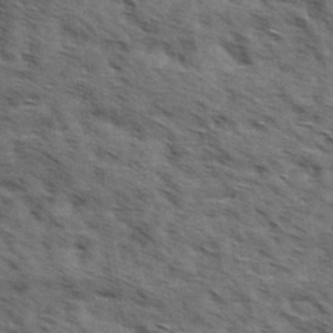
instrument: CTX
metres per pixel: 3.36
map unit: Hve
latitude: 31.7828
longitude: 149.0676
